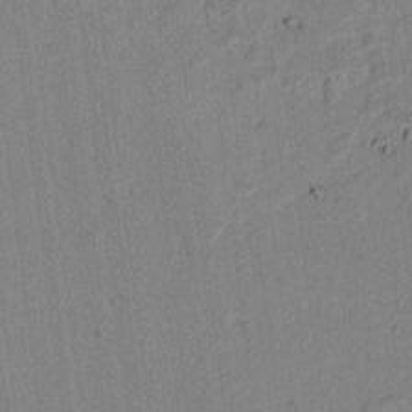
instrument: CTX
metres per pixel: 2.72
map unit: lAvf
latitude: 6.8002
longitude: 168.0472
